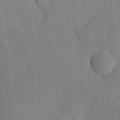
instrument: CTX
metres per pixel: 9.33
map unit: eHh
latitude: 27.1025
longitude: -76.5734
